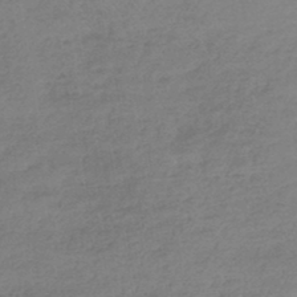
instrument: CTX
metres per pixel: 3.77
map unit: lHb
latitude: -44.4629
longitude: 71.8989
